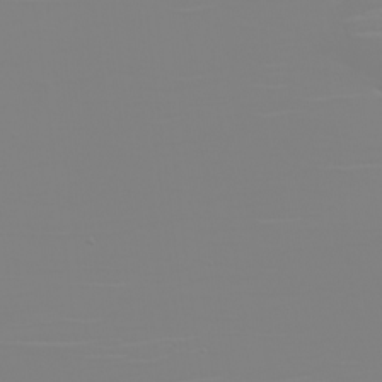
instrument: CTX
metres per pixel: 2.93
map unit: eHh
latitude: -5.9745
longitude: -83.9906
